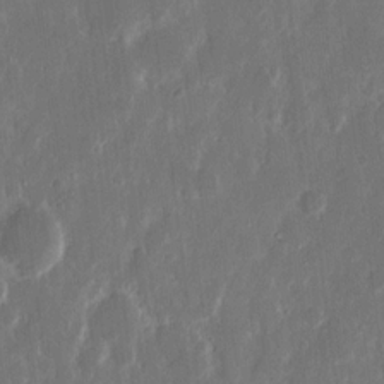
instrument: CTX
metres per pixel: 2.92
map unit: eHh
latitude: 11.8583
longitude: -71.6694
